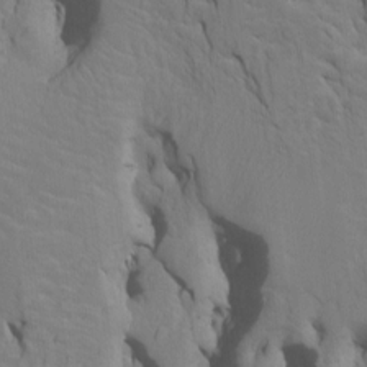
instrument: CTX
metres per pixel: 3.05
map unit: Htu
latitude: -6.8030
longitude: 144.8786
